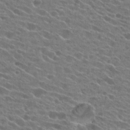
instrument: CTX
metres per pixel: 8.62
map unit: Hto
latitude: 25.0458
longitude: -42.8947
